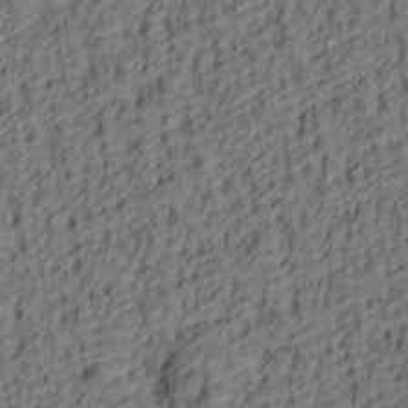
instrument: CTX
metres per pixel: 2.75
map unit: lAa
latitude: 4.7624
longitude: -114.4034
